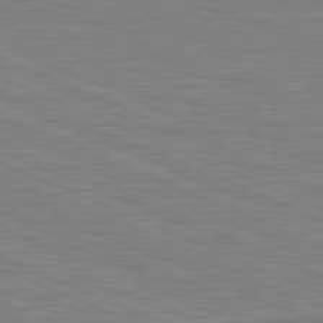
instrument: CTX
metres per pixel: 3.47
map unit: lApd
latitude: 81.4426
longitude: -171.3482
